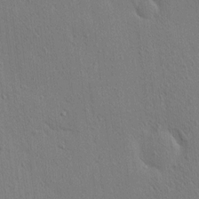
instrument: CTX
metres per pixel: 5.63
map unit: eHh
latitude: -0.1795
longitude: 18.2928
